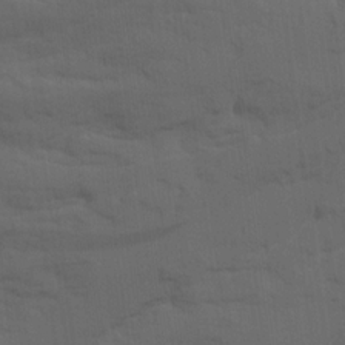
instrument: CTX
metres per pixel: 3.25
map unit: Ave
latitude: 17.7828
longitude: -129.0269
